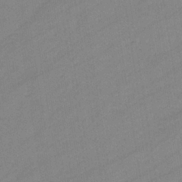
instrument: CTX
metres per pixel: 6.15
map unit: eHb
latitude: -37.8989
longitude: 78.1794
